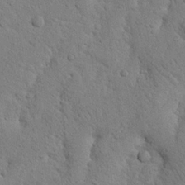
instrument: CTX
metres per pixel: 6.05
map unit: Nhu
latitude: 20.5735
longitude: -74.4790
